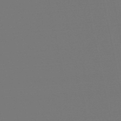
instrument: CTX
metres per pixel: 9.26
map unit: eHb
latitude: -50.1039
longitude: 79.0486
